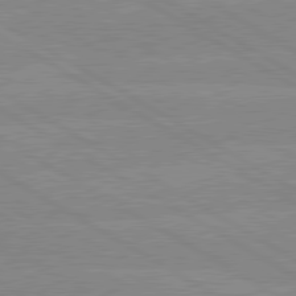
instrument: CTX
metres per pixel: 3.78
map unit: lApd
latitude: 80.0444
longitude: -126.6302
